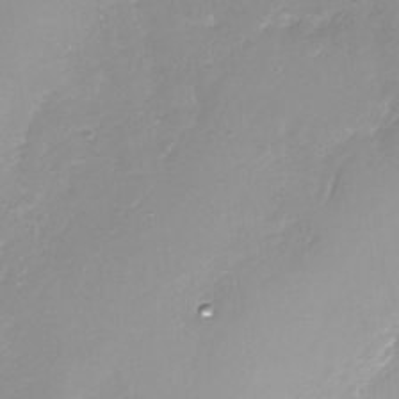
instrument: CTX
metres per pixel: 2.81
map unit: Nhe
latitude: -33.1243
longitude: -87.7638
